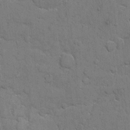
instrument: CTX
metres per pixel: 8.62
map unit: eHh
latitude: 5.8583
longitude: -64.9703
